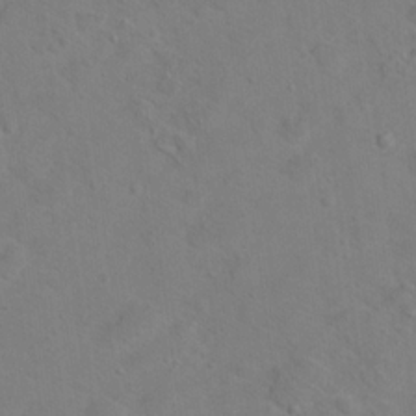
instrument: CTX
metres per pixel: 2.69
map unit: Hto
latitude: 18.2144
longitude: -39.4993
